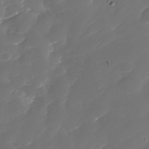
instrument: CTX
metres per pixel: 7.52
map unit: Nhu
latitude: -30.2739
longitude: -71.7827
